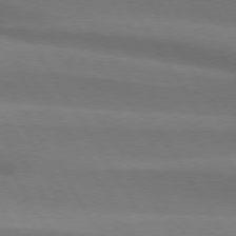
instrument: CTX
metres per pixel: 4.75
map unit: lApd
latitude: 74.4790
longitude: -66.1766
